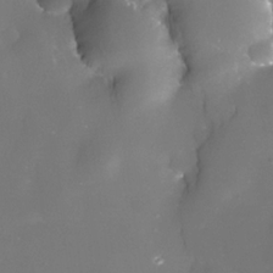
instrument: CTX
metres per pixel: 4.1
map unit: Nhe
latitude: -32.7841
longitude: -115.8016
